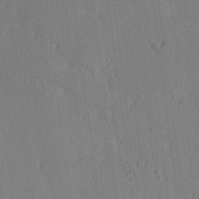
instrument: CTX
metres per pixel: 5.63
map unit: Ave
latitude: 14.2523
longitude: -106.3467
